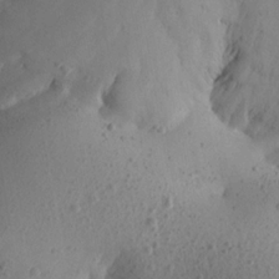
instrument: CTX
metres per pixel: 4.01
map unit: Aa
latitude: 19.5371
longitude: -144.8569
